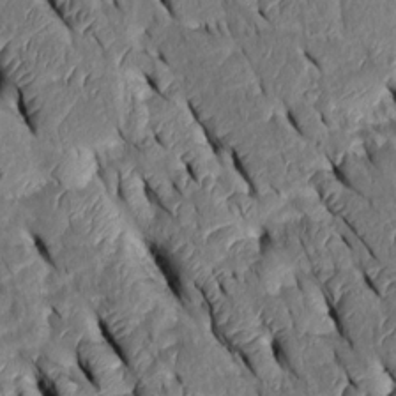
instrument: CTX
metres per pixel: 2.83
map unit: Htu
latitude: 0.1389
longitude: 149.2376
